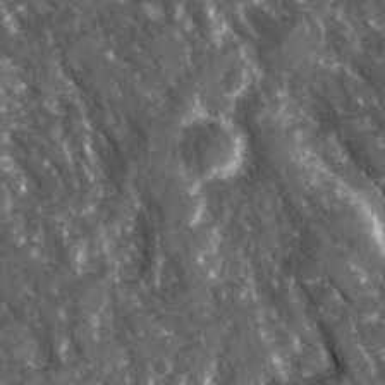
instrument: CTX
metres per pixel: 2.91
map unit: Ave
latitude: 15.5938
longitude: -131.7639
